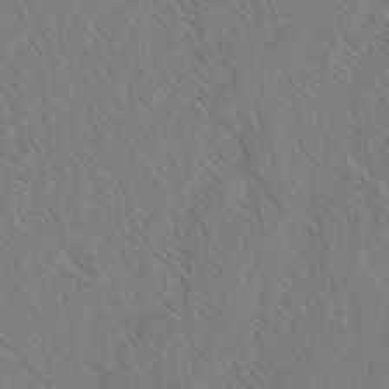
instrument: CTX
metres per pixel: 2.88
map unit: lAvf
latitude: -2.8596
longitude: -113.8016
